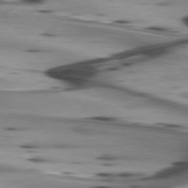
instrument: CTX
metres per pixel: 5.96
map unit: lApd
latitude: 75.7261
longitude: -65.7261
